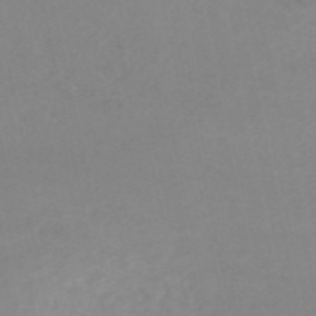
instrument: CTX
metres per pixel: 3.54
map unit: HNb
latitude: -54.4251
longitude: -33.9339
